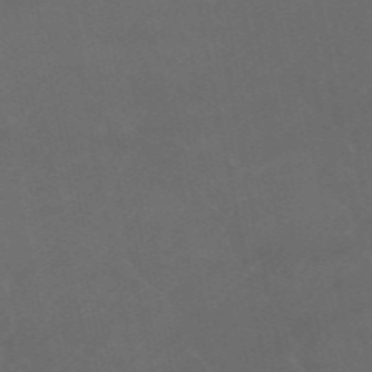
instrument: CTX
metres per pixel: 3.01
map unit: ANa
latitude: 48.9514
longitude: -73.7261
